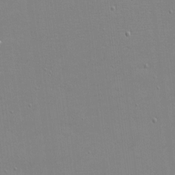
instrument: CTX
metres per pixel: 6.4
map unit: eHh
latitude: -3.1053
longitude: -80.3278
